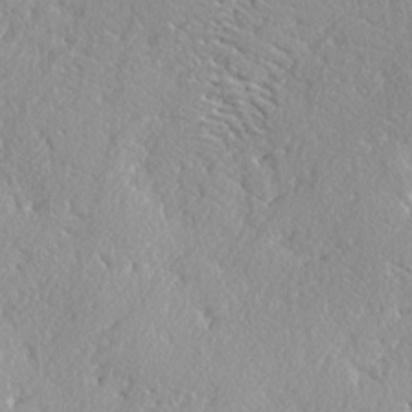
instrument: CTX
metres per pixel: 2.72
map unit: lAvf
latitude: -4.9352
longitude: -109.1592
